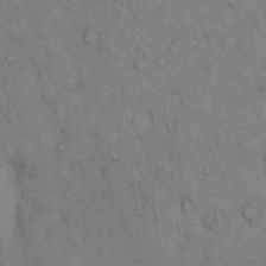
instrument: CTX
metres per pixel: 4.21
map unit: Hto
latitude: 12.7813
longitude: -59.5749
